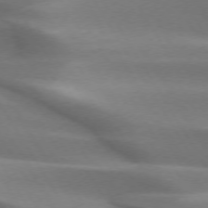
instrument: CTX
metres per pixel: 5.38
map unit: lApd
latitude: 73.0081
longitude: -51.9528
